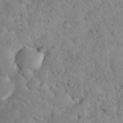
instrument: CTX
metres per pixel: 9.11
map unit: eHh
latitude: 35.1970
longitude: -64.6868
